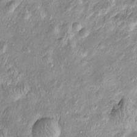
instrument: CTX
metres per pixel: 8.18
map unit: Htu
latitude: -5.1998
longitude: 157.8044
